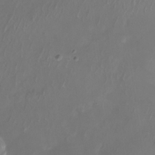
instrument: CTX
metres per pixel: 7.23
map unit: Nhu
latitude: -28.2740
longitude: -71.4993
